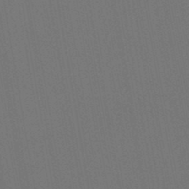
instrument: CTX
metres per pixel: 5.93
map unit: lHb
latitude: -47.1620
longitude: 73.2376
